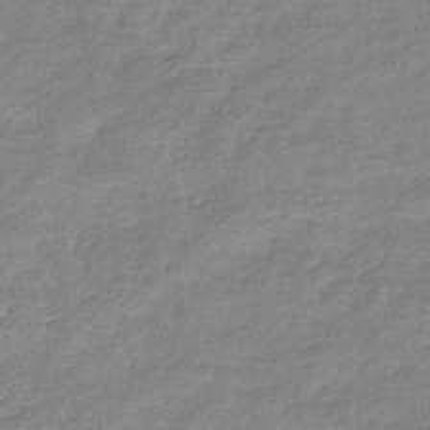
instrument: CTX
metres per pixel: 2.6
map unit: eHb
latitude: -38.5763
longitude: 80.5763
